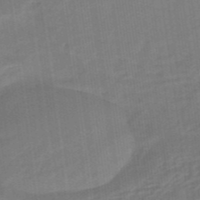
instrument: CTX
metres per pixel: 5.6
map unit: eHb
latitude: -46.3873
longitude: 87.3888
